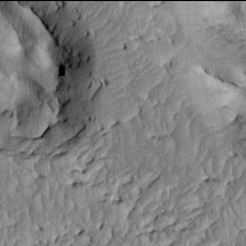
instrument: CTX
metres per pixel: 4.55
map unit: Htu
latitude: -2.0094
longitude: 148.7841
